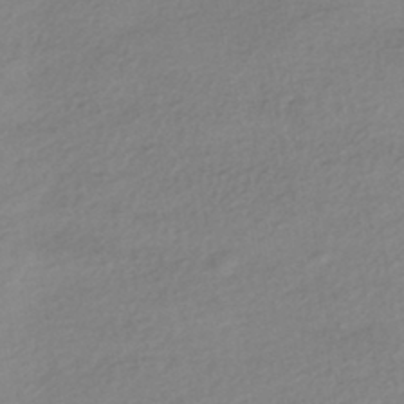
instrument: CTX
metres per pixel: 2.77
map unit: HNhu
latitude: -43.3698
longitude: 96.2362
